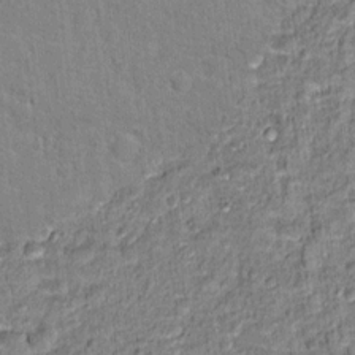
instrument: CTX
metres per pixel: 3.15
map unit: Hto
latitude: 12.8947
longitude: -37.7072
